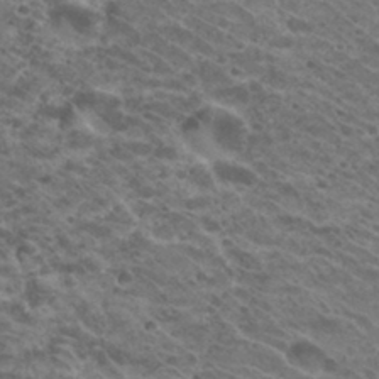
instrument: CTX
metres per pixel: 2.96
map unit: Hto
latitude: 31.4616
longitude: -45.8583
